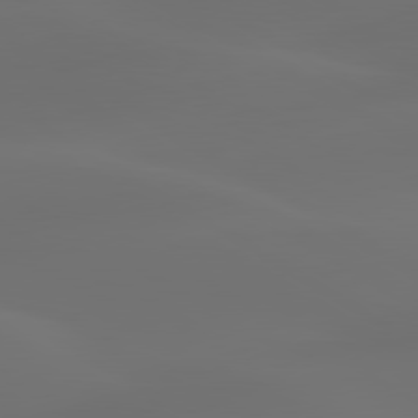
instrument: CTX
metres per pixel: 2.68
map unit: lApd
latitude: 80.4034
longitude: -85.1970
